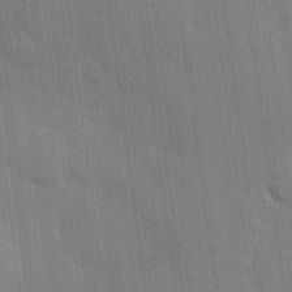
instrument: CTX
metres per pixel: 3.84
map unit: HNhu
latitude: 15.0837
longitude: 12.8030
